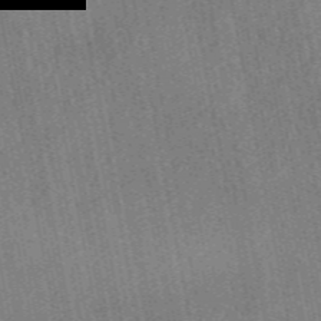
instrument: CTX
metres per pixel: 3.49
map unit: eAb
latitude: 48.8758
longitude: 104.0661
